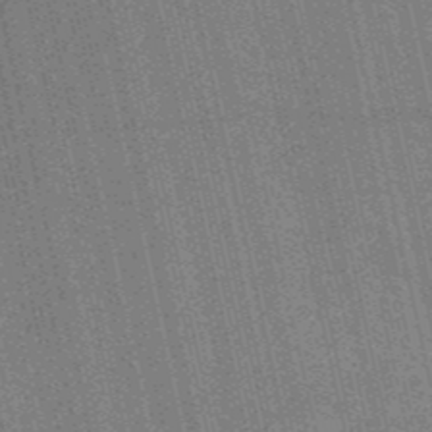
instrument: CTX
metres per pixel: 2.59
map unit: HNb
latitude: -53.5588
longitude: -37.8961
